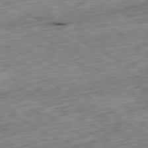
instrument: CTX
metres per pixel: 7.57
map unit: Ap
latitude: -80.8786
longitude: -70.9702
